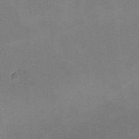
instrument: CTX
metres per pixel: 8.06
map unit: lHvf
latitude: -9.9745
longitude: -100.7813
